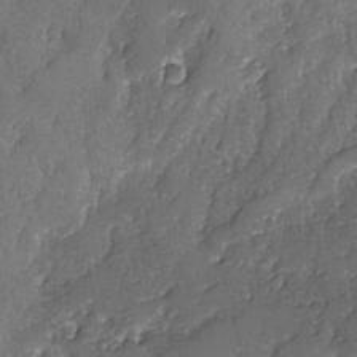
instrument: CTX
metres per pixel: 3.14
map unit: Ave
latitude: -7.5966
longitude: -118.1766
